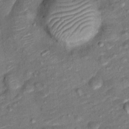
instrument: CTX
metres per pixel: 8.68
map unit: Ht
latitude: 15.0837
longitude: -41.3292
